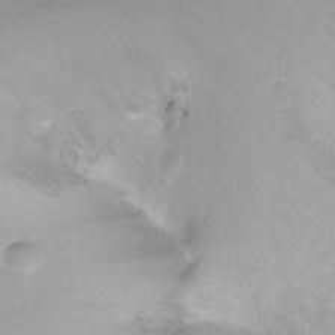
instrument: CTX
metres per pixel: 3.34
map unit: Ht
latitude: -8.4062
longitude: -35.9339
